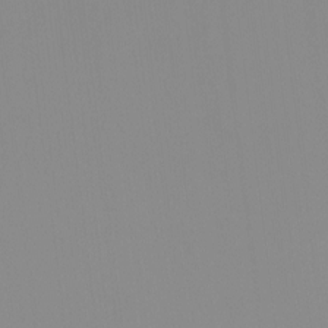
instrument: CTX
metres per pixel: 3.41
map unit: HNhu
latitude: -1.4266
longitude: -6.4412
